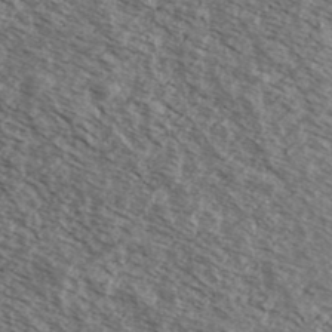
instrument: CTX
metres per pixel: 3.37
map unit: Ave
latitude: 38.6490
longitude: -109.1970
